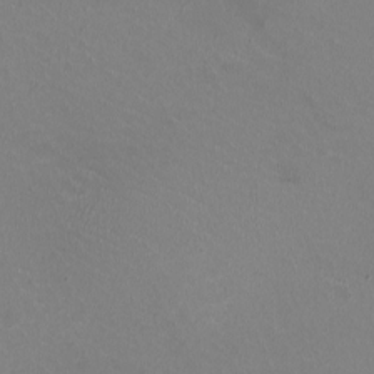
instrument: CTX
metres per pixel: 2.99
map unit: HNhu
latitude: -1.3510
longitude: -2.9324
